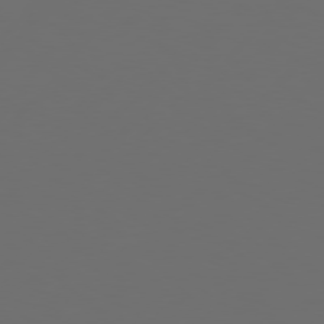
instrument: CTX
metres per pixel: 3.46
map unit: Hpe
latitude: 76.7813
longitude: -139.3104
